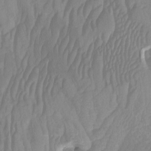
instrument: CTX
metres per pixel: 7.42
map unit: Htu
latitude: -3.8989
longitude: -73.9339
